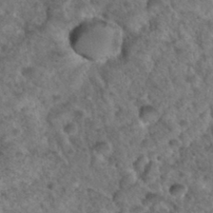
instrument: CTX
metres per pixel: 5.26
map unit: Hto
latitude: 35.0080
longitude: -49.6316
